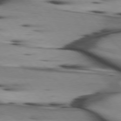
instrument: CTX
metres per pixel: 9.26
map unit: lApd
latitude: 75.5182
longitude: -65.8016
